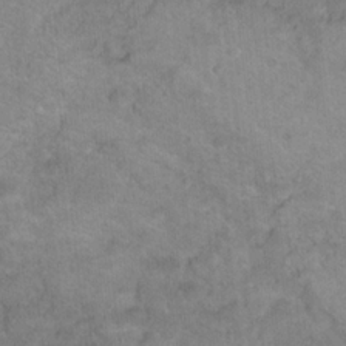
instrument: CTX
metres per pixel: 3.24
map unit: Hto
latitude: 18.6868
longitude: -39.1592
